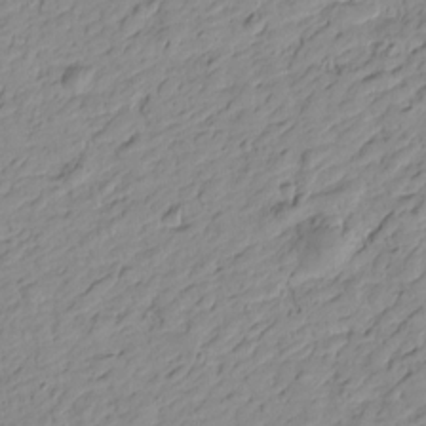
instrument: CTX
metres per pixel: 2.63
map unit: Htu
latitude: -0.7275
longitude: -175.3104
